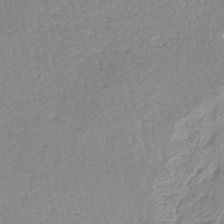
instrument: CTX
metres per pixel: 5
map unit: lHb
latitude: -44.2928
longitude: 76.3873
